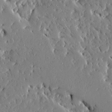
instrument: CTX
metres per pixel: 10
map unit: Ave
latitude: 16.1578
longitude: -139.4237
